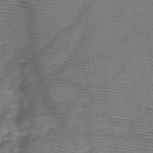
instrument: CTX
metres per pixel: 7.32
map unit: HNb
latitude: -46.8975
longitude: -39.9339
